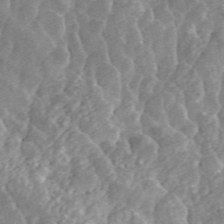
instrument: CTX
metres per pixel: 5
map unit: ANa
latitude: 46.3468
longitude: 29.1620
